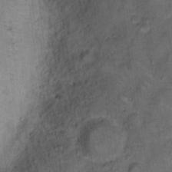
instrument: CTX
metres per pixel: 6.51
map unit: eHh
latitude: 13.1214
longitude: -64.4223
